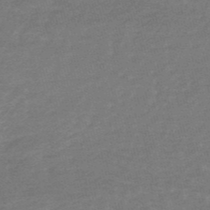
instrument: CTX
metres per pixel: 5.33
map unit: lHb
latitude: -48.5952
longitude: 83.1998
